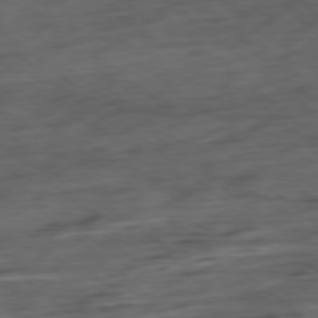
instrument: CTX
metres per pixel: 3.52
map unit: Hpe
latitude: -79.1809
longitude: -18.8569
